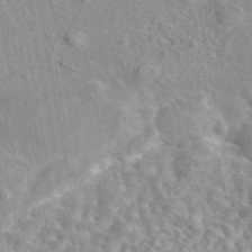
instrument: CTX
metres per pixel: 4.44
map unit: eAb
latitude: 44.8380
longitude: 112.2551
